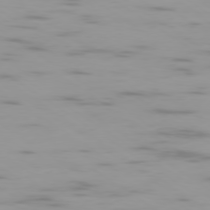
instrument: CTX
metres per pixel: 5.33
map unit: Ap
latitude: -79.3509
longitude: -102.9325
